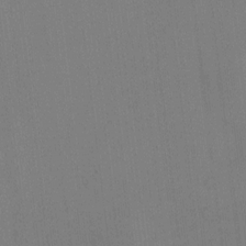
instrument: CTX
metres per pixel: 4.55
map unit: HNhu
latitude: -0.8975
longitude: -7.7072
